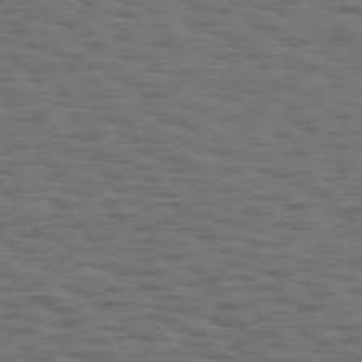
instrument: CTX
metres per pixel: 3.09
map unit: Hpe
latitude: 74.5924
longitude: -133.0081
